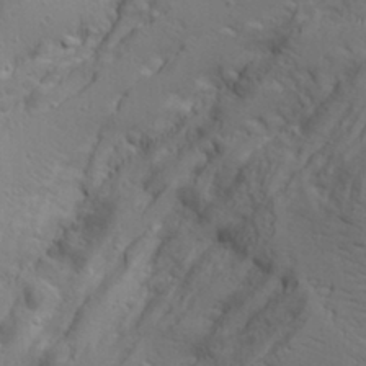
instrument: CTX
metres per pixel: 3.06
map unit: Aa
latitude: 17.9717
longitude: -125.7071
